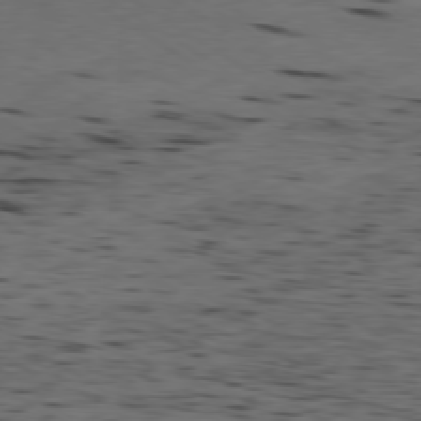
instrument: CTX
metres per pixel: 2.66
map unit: Ap
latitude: -79.5021
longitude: -100.7624
